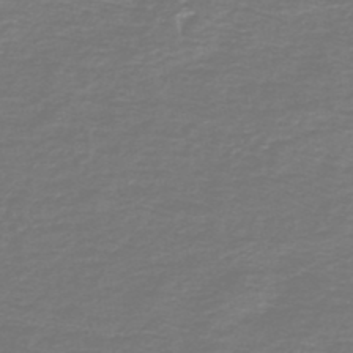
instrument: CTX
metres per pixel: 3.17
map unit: HNb
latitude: -46.7652
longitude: 53.2187
